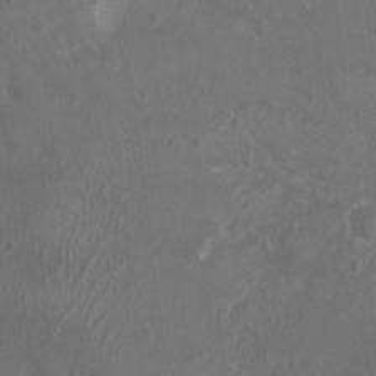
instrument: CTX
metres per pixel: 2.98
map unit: Nhu
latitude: 7.1592
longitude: -19.3103
